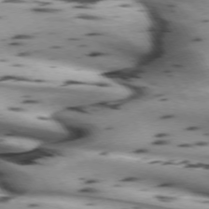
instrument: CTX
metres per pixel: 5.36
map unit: lApd
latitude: 72.1389
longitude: -52.4601
